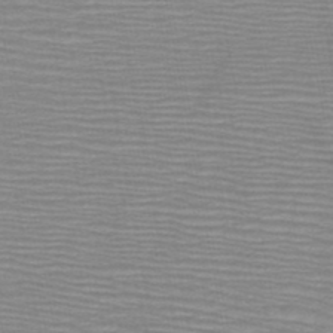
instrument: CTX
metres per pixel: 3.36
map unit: HNb
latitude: -47.0486
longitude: -48.3089
